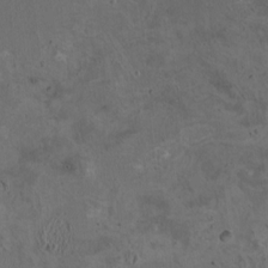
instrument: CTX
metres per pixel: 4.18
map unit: HNhu
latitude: 5.5938
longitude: 13.5021
